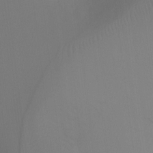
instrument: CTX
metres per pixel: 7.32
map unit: Ht
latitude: -7.5588
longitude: -31.1781
